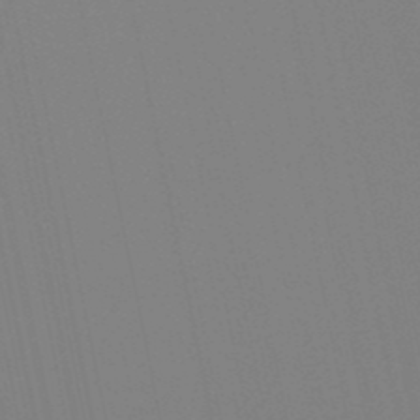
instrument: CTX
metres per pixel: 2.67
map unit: lHb
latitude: -49.3510
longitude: 75.3510
